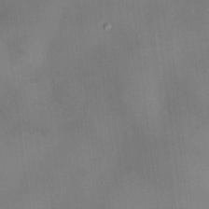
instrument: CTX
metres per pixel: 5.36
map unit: HNhu
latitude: 9.3860
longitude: 9.6533
